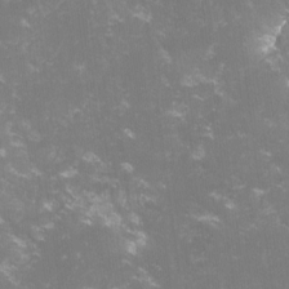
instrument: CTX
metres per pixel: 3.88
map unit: lHvf
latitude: -14.9353
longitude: -101.2915
